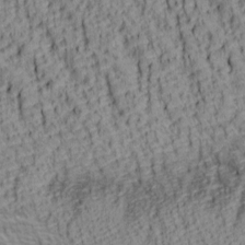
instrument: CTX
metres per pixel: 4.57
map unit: lAa
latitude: 7.2159
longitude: -115.6127
